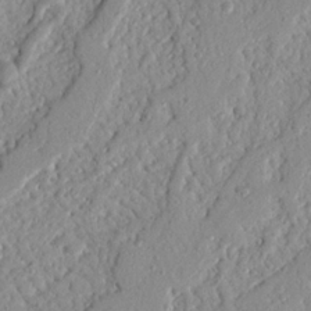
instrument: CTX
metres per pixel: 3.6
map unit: Nhu
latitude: 21.2915
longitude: -77.5182
